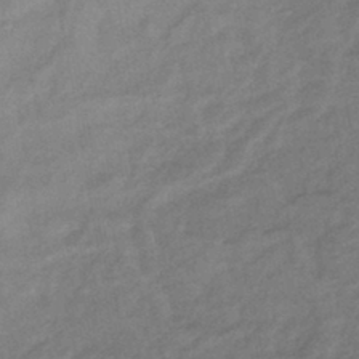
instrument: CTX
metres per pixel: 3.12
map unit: eHb
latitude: -41.7100
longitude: 82.6707
